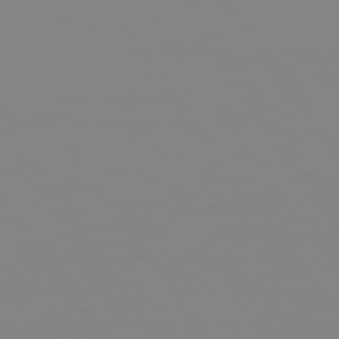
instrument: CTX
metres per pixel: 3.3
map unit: Hpe
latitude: 74.2334
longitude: -126.5924
